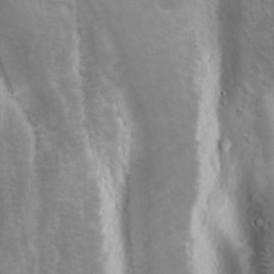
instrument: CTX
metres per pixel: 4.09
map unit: Ave
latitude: 11.1970
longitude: -104.1389
